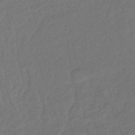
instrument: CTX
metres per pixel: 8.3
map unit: lHb
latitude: -42.9919
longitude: 75.0865
